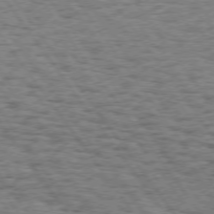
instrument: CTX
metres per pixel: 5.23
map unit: Hpe
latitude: 73.9717
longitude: -134.8569
